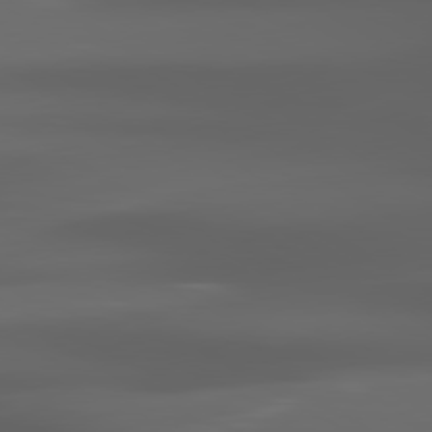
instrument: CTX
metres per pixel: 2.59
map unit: lApd
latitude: 80.3656
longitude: -140.0822
